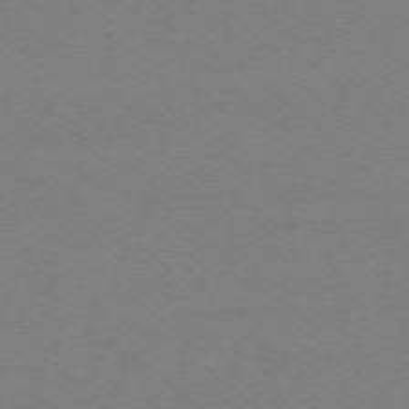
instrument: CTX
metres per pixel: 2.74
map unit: Ap
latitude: -78.3495
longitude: -82.5923
